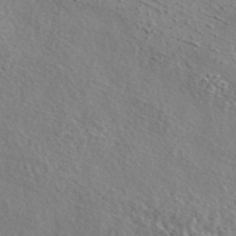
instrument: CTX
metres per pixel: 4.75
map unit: eAb
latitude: 43.2915
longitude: 114.1606
